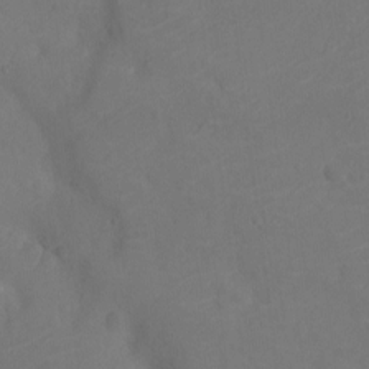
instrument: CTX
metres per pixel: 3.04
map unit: Nhu
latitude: -11.6344
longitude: -21.5749
